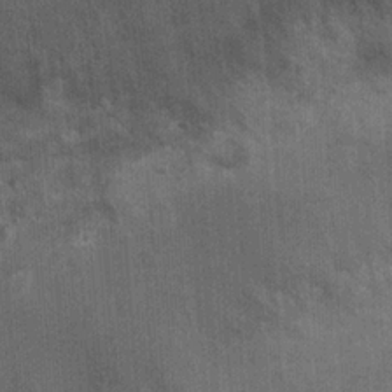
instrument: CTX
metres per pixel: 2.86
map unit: Ht
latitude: 2.6301
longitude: -19.1025
